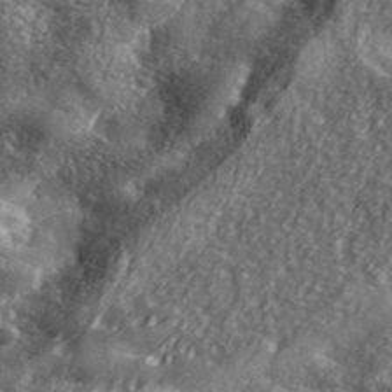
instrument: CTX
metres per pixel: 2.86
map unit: ANa
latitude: 40.4034
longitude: -89.9339
